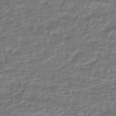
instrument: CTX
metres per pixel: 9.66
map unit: HNhu
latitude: -44.9920
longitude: 99.9367
